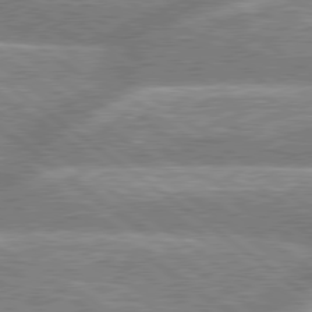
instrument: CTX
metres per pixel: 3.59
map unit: lApd
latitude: 79.0270
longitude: -159.0081
